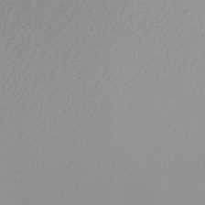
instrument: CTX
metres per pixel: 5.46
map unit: Nhu
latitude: -8.5574
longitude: -94.6113
